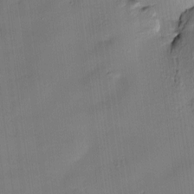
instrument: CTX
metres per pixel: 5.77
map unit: Hve
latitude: -10.0850
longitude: 176.3117
